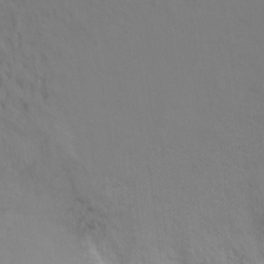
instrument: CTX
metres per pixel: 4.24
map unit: Ht
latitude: -9.6155
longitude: -36.8758
